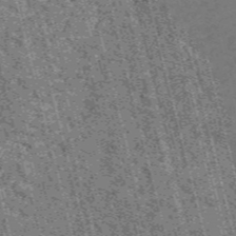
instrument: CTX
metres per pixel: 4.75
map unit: HNb
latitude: -55.8234
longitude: -43.2915
